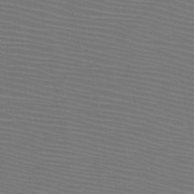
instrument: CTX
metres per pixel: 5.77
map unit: HNb
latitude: -47.7099
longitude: -42.5735
